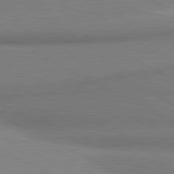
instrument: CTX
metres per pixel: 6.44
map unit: lApd
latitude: 80.9703
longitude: 165.4266
